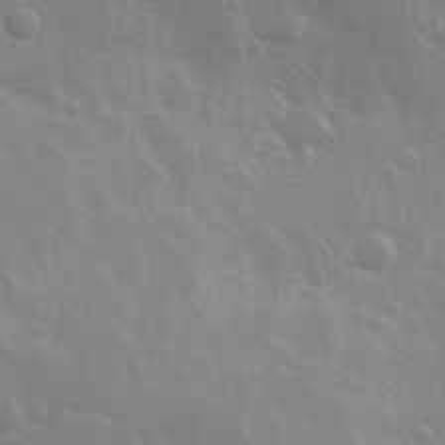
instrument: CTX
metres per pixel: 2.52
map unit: Hve
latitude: 24.4034
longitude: 145.4454
